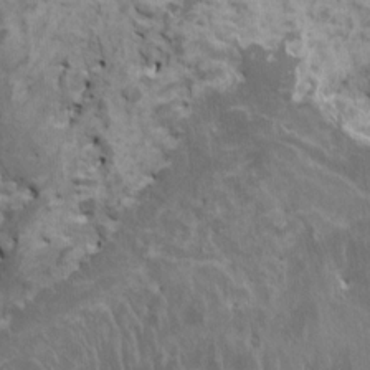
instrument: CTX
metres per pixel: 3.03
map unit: HNhu
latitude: 4.2522
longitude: 3.8800
